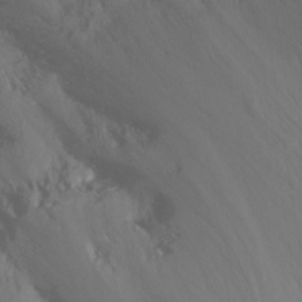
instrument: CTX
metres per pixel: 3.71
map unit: Nhu
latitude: -13.9367
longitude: -55.6127
